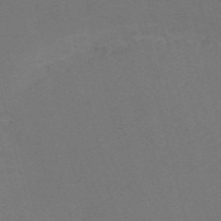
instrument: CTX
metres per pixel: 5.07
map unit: Nve
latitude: -59.2753
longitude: 63.6344
